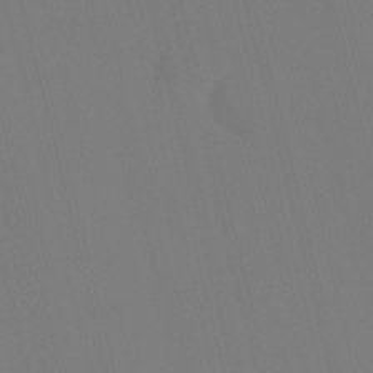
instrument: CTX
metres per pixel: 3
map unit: HNhu
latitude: 7.3671
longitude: 4.5007
